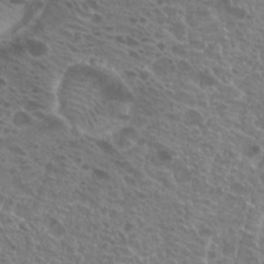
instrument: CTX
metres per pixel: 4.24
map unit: Hto
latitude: 23.5182
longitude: -40.1766
